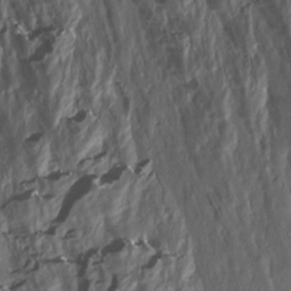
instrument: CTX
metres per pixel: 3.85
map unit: Nhu
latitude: -7.3131
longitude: -44.9513
